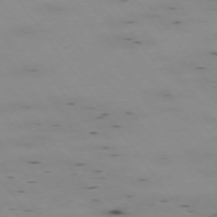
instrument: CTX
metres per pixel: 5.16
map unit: Hpe
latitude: -75.0298
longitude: 2.9352
